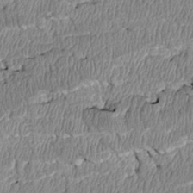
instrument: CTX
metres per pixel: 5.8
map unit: Htu
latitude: 3.4237
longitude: 150.2173
